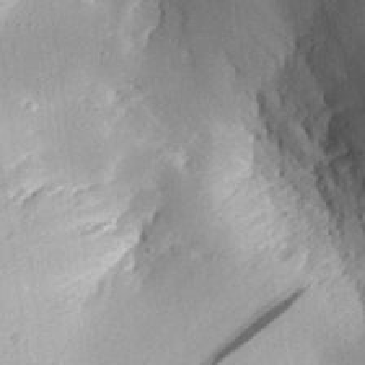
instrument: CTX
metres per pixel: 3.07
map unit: Aa
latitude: 29.7827
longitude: -132.0633
